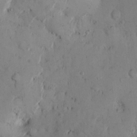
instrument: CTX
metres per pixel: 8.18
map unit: eHh
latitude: 12.3278
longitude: -62.2145
